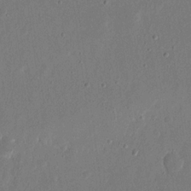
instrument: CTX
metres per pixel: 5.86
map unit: eHh
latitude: 16.4979
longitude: -70.3278
